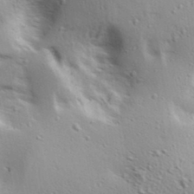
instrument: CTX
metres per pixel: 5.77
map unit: lAa
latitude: 18.1011
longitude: -138.6301
